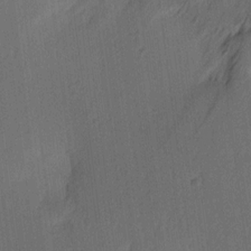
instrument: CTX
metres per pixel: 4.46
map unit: Ave
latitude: 13.6883
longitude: -106.6679
